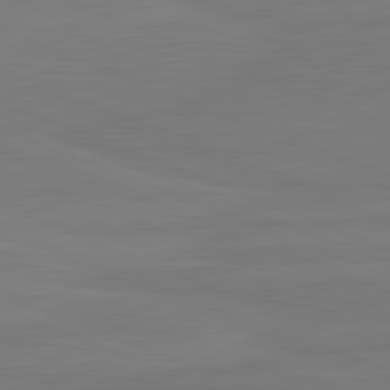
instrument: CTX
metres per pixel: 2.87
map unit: lApd
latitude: 82.2144
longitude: 165.6533
